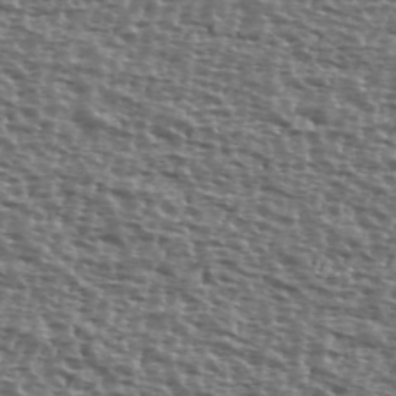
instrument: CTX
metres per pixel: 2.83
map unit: Ave
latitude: 39.8394
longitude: -111.8206
